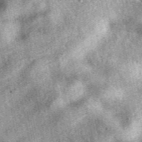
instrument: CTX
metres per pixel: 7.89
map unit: eAb
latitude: 39.7261
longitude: 109.7667
